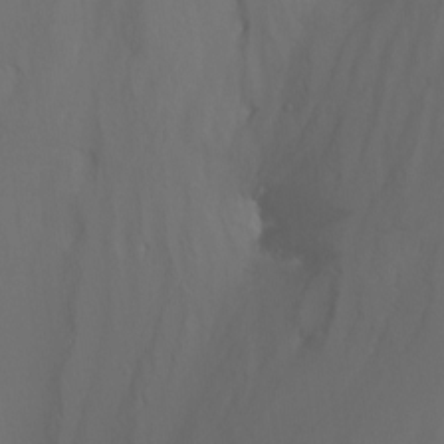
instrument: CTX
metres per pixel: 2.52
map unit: Nhu
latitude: -8.8408
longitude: -51.9906
